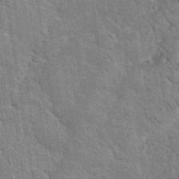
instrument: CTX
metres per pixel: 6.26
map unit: eHh
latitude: 36.0633
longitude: -65.6127
